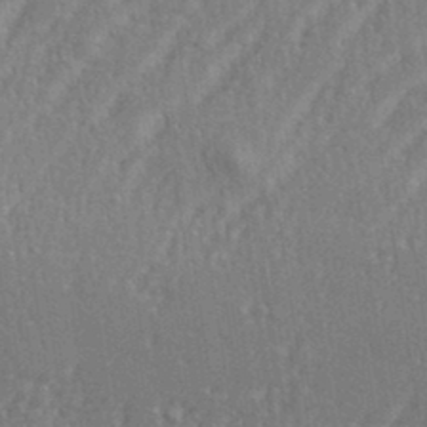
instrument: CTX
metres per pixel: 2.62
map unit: eHh
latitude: 35.0269
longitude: -133.7450
